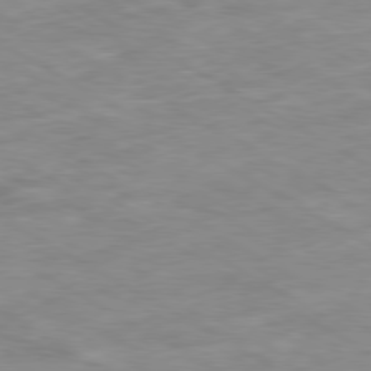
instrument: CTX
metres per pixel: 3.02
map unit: Ap
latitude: -80.3495
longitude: -73.9906
